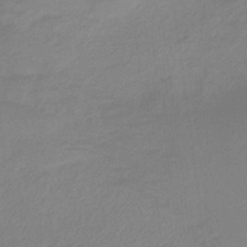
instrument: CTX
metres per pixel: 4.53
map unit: HNb
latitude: -36.7841
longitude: 54.9164
